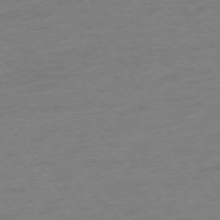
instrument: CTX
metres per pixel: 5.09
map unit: Ap
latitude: -75.4833
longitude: -65.6316
